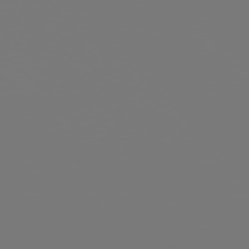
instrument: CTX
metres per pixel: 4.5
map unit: Hpe
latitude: 76.7813
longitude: -137.2726
